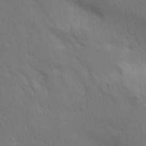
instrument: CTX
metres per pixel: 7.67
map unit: Aa
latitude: 14.8569
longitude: -147.4994
